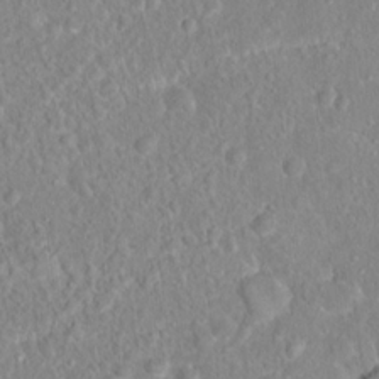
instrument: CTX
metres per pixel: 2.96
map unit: Hto
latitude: 16.5168
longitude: -41.2725
